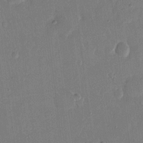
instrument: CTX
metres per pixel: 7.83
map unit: eHh
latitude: 14.3279
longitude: -69.0837
